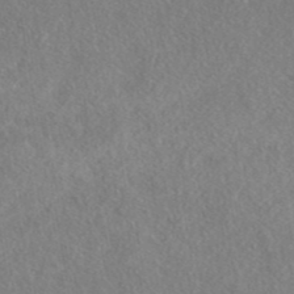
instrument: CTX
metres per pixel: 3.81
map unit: eAb
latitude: 41.0836
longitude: 108.6518
